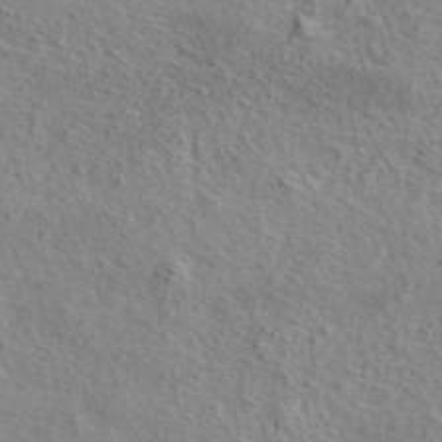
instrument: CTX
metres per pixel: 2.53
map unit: eAb
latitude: 43.1025
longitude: 114.1606
